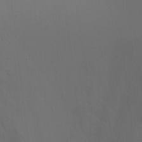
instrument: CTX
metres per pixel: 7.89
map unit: Ht
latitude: 1.7638
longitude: -25.0080
